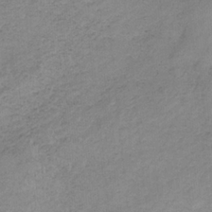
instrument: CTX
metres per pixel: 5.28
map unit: HNb
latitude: -33.5210
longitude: 58.9541
